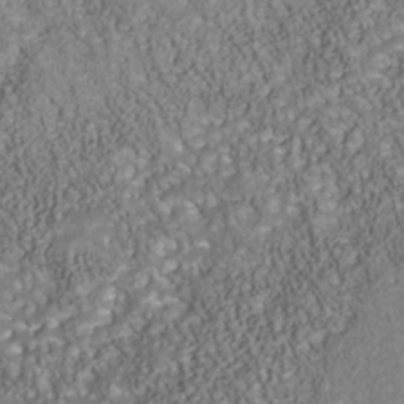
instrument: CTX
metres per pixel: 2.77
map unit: Nhu
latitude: -40.1983
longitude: -85.3671
